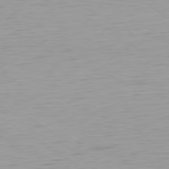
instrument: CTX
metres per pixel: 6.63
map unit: Ap
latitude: -79.9556
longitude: -57.9339
